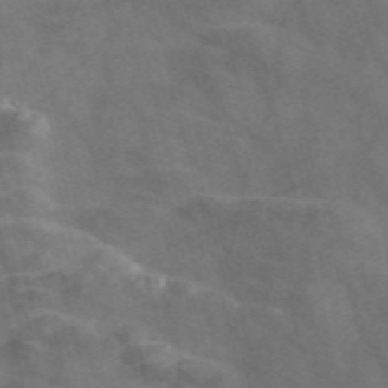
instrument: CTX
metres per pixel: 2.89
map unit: Nve
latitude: -58.1794
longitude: 63.6722
